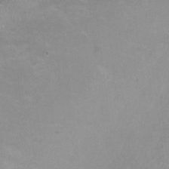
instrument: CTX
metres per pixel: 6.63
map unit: HNhu
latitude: -0.4251
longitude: -4.4412
